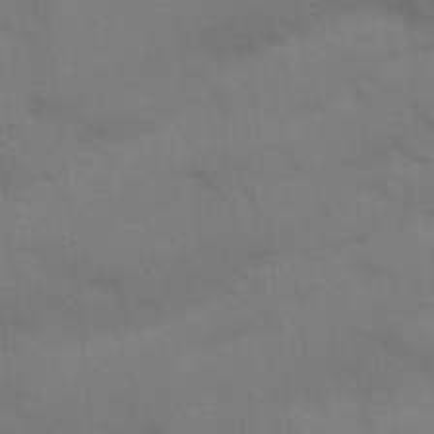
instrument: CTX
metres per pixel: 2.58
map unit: Nhu
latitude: 21.5182
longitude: -72.8380
